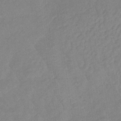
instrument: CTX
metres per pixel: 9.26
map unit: lHb
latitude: -35.2376
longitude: 72.7463
